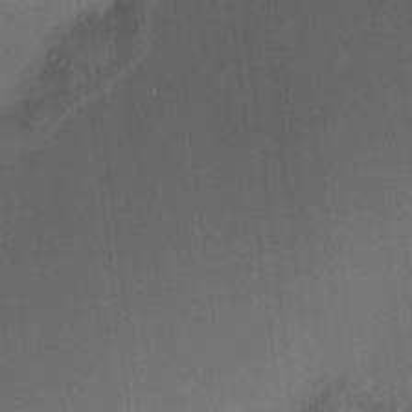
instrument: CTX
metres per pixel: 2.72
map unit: HNhu
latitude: 10.0822
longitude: 11.3888
